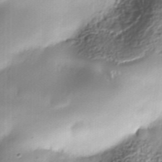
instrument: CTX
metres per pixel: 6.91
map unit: Nhe
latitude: -37.6155
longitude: -148.4979
